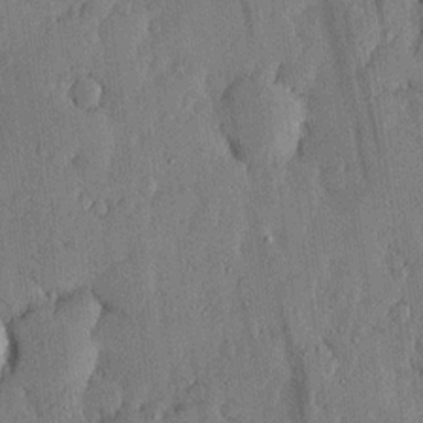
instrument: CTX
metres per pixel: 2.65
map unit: lHvf
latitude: 18.4223
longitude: -115.9717
